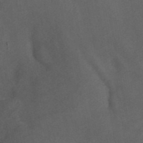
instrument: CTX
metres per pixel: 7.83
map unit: ANa
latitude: 45.1214
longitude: 39.0675
